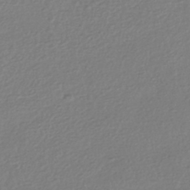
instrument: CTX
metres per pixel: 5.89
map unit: HNhu
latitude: -42.8785
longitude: 97.9178
